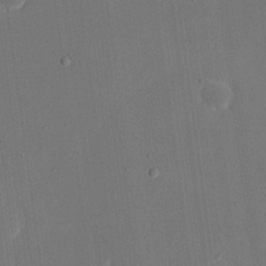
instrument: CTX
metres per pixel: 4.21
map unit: eHh
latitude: 19.0647
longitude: -69.6694
